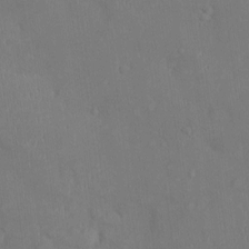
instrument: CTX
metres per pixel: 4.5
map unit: Ht
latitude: -4.4629
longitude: -13.9528
